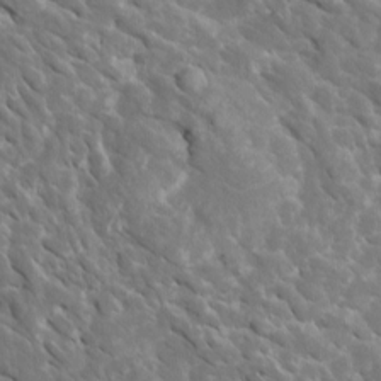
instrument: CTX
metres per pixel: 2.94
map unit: Htu
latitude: 1.8016
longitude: 142.7652
